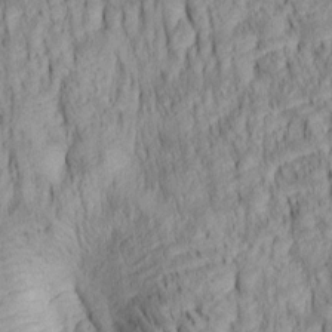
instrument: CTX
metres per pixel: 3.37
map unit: lAa
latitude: 6.5735
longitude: -115.3292
